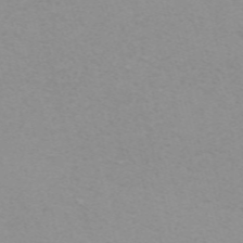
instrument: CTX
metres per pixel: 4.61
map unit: ANa
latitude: 51.6127
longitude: -70.3278
